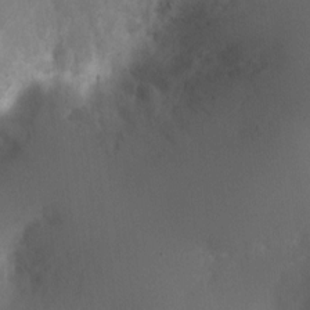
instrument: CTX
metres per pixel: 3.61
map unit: Ht
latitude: 2.3845
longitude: -27.7072
